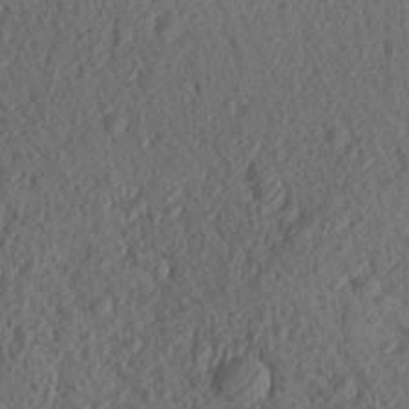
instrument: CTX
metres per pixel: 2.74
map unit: Aa
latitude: 27.9150
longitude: -141.9528
